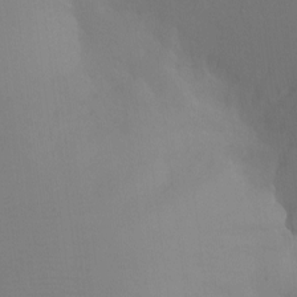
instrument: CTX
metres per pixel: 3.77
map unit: Ht
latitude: -3.6532
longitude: -25.6504
